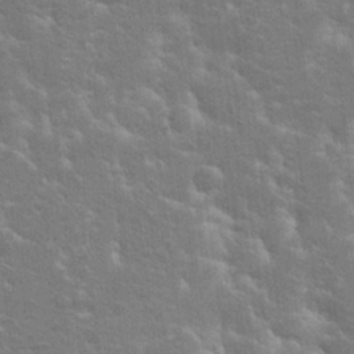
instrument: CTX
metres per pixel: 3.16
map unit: Hto
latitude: 20.6869
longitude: -39.8394
